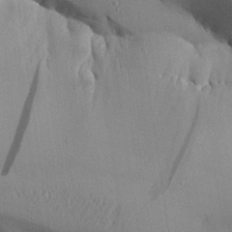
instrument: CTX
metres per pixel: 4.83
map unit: Aa
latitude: 26.8002
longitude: -129.1214
